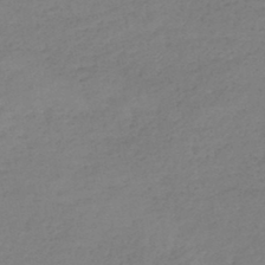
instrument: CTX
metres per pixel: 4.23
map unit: HNb
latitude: -46.3684
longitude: -35.3481
